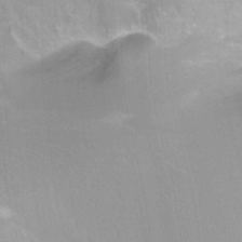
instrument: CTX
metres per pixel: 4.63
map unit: Nhu
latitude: -13.8422
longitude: -57.0647
